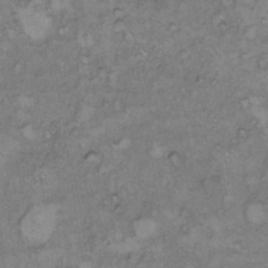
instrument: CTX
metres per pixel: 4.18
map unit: Hto
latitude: 8.1011
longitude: -60.1011
